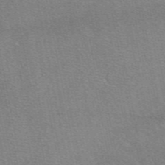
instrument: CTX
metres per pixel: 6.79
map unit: eAb
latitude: 48.6302
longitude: 114.1795
